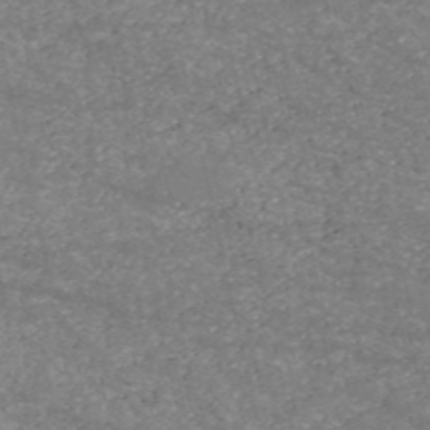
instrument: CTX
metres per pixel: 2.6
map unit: HNb
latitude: -53.7477
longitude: -38.6490
